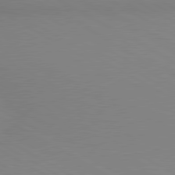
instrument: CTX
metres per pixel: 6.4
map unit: lApd
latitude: 80.3467
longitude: 127.7855
